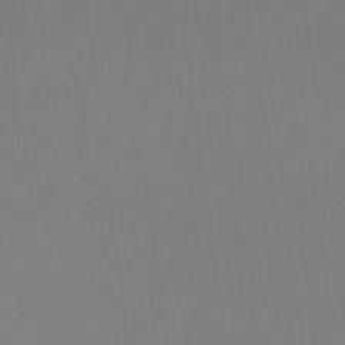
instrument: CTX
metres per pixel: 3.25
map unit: Ht
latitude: -9.6722
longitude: -37.8961
